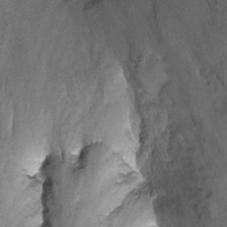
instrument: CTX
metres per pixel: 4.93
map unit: Nhu
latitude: -13.8989
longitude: -53.6883
